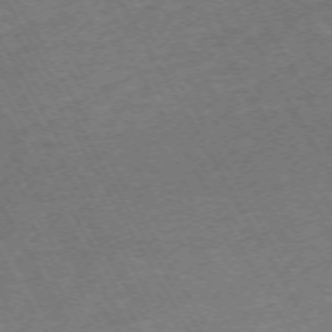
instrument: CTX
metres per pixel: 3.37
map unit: Hpe
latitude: -71.7478
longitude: 9.1620
